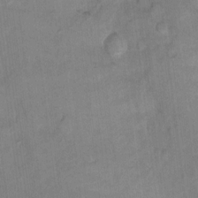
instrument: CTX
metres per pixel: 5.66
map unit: Hto
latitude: 9.5371
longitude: -35.9717
